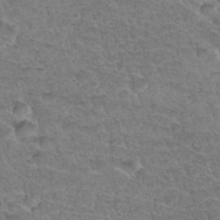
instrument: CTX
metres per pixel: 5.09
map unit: Hto
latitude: 34.3467
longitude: -46.5357
